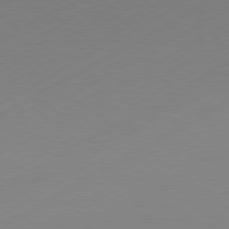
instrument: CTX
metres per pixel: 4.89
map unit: Hpe
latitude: -81.4077
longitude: 13.5777
